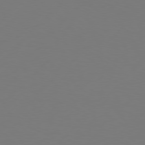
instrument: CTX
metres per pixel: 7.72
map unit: Hpe
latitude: 76.6679
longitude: -127.4427
